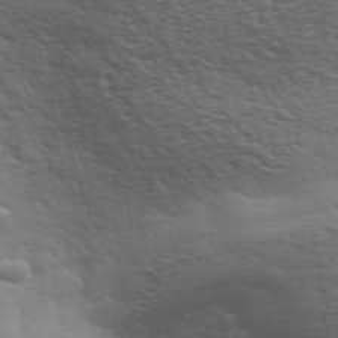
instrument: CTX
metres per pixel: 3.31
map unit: eHh
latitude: 35.6694
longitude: -80.9892
